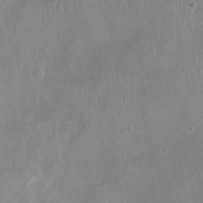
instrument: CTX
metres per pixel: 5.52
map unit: Ht
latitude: -8.5385
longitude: -20.2334
